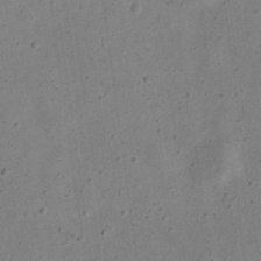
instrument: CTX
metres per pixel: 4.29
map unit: eHh
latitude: 23.9717
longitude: -69.0270
